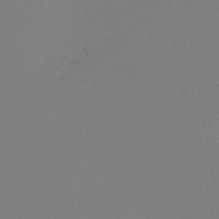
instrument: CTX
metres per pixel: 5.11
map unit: lHb
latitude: -41.1242
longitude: 52.6707
